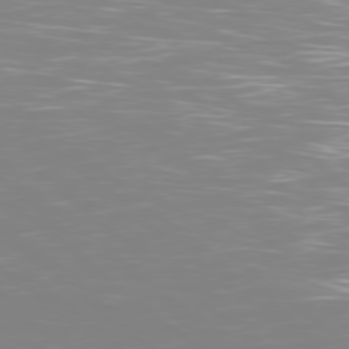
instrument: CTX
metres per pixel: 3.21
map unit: Ap
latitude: -78.5951
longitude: -64.2522
